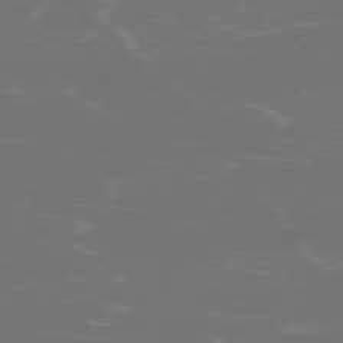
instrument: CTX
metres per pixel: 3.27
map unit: Ap
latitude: -75.2754
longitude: -76.1011
